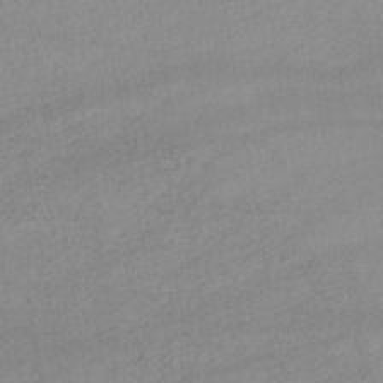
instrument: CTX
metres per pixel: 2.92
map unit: lHb
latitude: -44.5196
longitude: 67.2754
